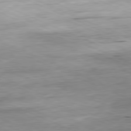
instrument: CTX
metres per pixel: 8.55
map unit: Ap
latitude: -81.5021
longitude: -86.8002
